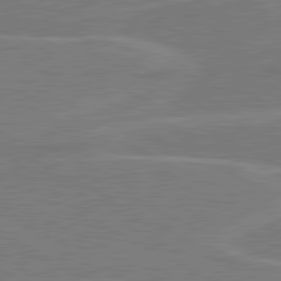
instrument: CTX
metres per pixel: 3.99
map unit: lApd
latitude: 80.9325
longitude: 121.0675
